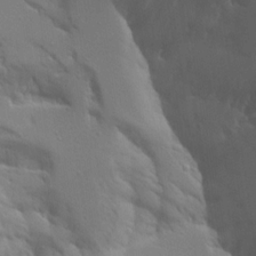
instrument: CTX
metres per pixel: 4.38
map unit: Aa
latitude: 15.1593
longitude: -142.5546
